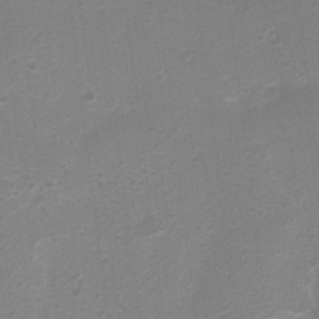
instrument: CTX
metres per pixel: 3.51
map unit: Ht
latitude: 1.9717
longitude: -25.8394
